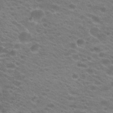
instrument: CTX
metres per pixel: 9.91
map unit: Hto
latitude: 21.2537
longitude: -37.4427
